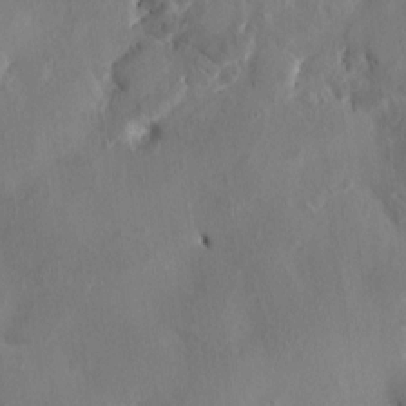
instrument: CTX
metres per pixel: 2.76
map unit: HNhu
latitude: 3.5749
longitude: -7.3860
